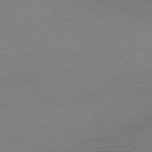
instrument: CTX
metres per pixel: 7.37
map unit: Ap
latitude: -75.5211
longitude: -72.3846
